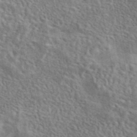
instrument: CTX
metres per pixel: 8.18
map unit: eAb
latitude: 43.3482
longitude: 113.4455
